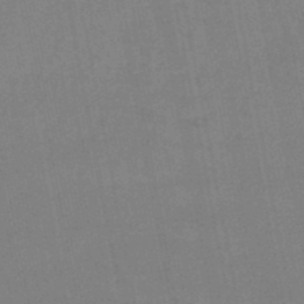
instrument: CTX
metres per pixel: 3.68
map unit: eHb
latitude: -46.8786
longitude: 78.7274
